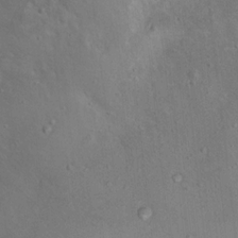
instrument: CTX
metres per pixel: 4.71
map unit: Nhu
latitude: 12.1011
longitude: -26.9136
